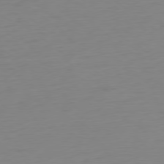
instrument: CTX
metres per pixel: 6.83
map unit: Ap
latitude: -78.8030
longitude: -66.1577
